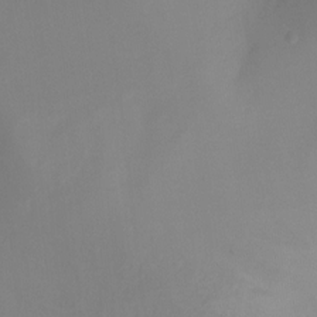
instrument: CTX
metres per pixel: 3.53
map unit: Ht
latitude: -17.8612
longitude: -46.3090
